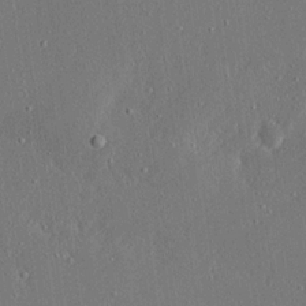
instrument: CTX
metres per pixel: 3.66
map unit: Ave
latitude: 18.0444
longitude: -139.8394
